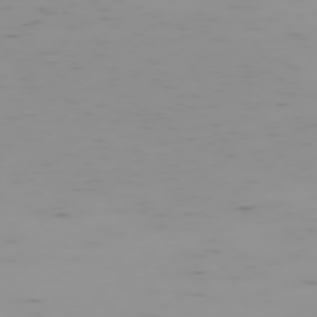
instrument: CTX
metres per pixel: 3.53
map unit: Hpe
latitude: -74.8219
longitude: 7.5588
